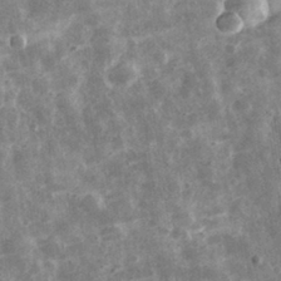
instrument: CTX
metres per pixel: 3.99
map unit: eHh
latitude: 32.1011
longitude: -78.8002
